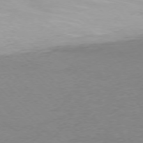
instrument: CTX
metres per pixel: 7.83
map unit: Ap
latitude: -76.9164
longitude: -70.4601
